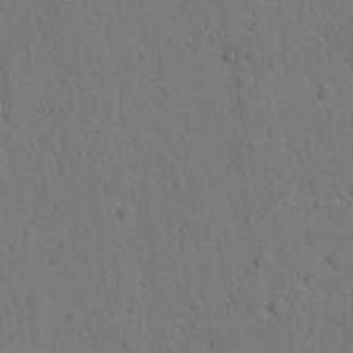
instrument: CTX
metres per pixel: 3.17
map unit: Nhu
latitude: 21.5560
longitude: -76.7246
